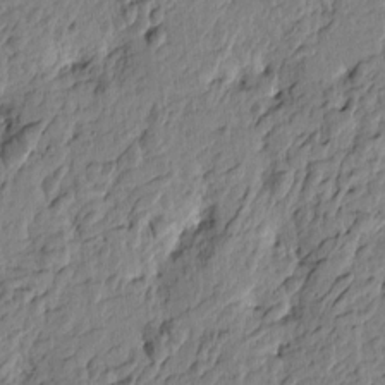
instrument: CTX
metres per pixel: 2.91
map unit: Htu
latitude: -3.4076
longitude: 179.1431
